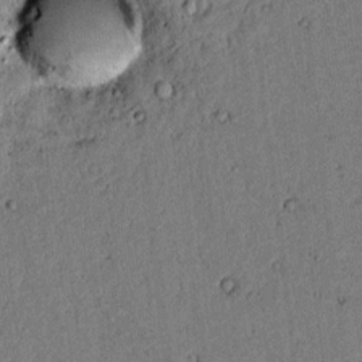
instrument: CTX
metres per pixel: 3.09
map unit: lAvf
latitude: 4.7624
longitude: 168.6896
